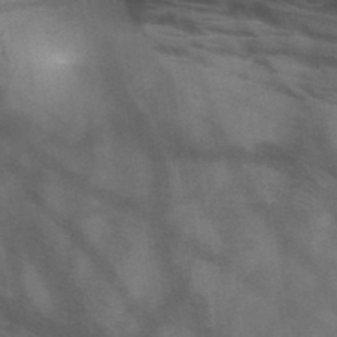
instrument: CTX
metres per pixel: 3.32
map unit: HNb
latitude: -46.2361
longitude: -45.2726
